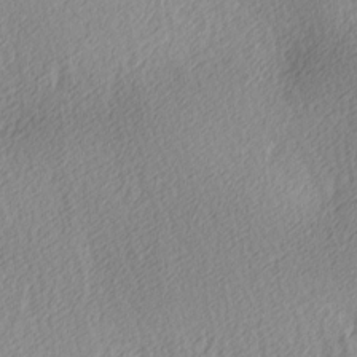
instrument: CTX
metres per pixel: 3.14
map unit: Ave
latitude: 3.8961
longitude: -112.8758
